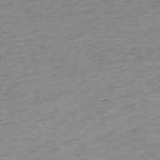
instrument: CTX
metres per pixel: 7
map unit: Ap
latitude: -73.0864
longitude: -69.3104
